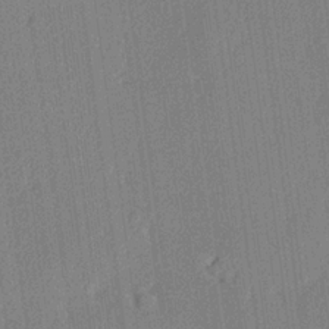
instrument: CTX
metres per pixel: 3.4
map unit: lHvf
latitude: 21.4427
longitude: 141.6155
